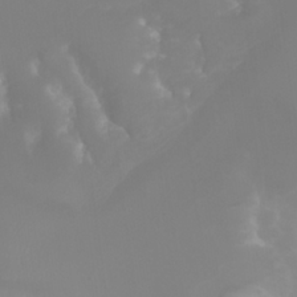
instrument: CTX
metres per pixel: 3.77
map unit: Nhu
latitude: 24.4978
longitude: -62.8947
